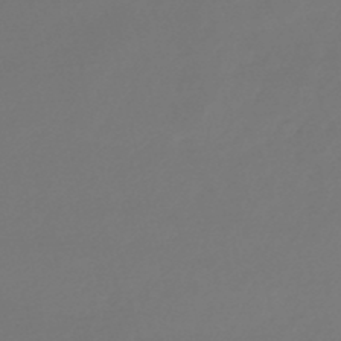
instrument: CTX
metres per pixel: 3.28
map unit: lHb
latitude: -47.3887
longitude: 59.9745
